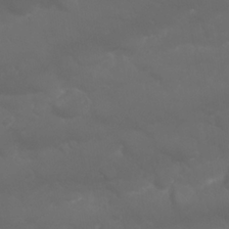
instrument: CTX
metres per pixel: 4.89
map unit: Nhu
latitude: 23.5749
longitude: -61.4237
